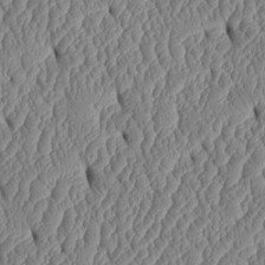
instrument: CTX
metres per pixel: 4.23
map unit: Htu
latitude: 2.2333
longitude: 149.5210
